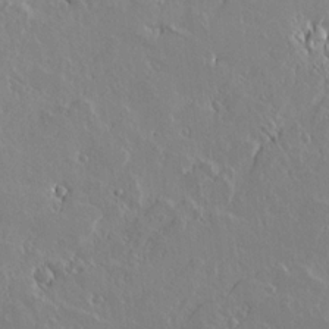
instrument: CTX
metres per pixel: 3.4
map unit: lAvf
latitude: 15.8773
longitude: -126.7246
